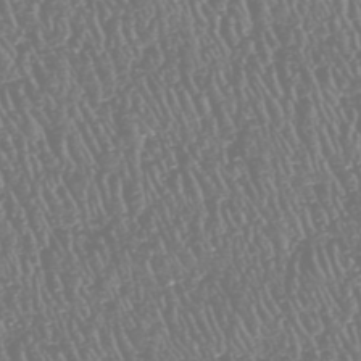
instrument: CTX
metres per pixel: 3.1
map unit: HNhu
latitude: -47.5588
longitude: 29.0675
